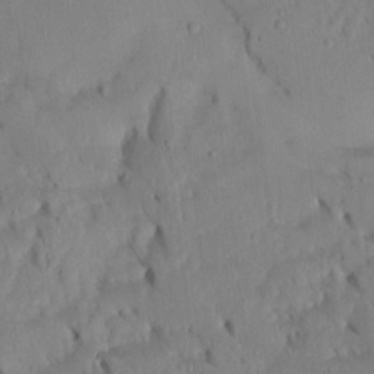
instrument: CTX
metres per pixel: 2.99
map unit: Htu
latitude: -3.0108
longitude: 152.1983
